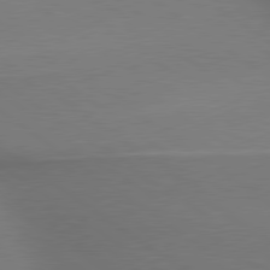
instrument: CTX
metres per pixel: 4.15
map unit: lApd
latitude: 79.5749
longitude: 179.2754
